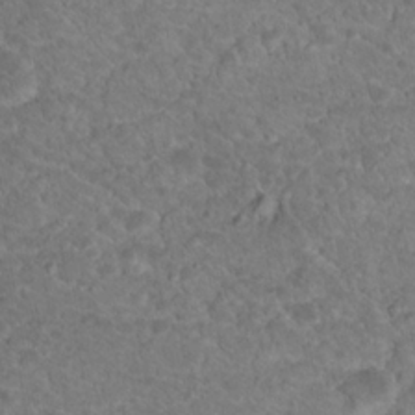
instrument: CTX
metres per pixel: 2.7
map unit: Hto
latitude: 19.0458
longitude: -34.1766
